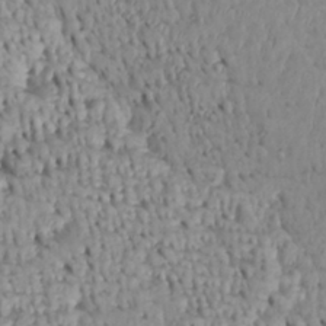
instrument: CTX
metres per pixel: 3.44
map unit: Htu
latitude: -4.5196
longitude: 152.8786
